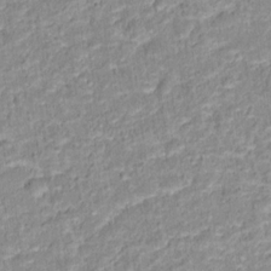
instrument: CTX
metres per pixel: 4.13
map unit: Hto
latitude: 16.2334
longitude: -37.0270
